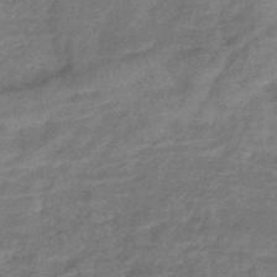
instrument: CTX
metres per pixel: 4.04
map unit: lHb
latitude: -42.0849
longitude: 80.5007
